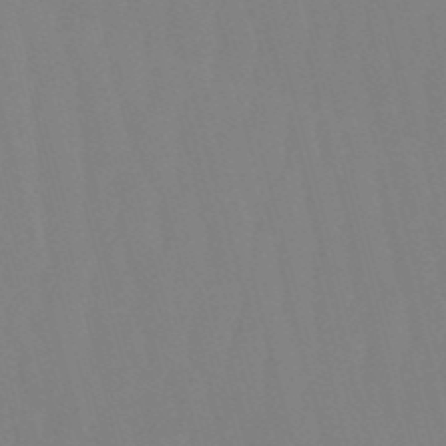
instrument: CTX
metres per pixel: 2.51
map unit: eHb
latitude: -50.7652
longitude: 75.4455
